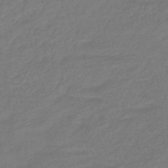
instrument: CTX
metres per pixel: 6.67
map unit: lHb
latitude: -43.1431
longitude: 75.3510
